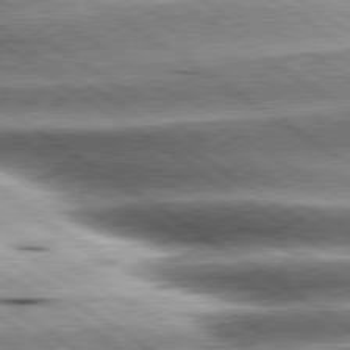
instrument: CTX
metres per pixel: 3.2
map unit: lApd
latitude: 80.2711
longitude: -141.2537
